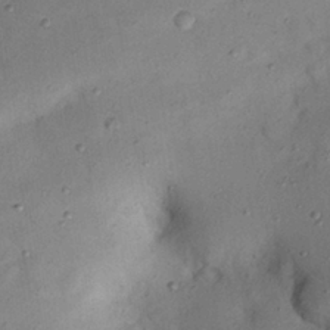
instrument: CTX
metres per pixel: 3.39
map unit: Nhu
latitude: 25.0836
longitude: -73.7261
